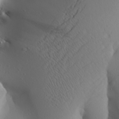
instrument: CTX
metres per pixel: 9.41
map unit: Aa
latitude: 24.7813
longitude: -144.6301
